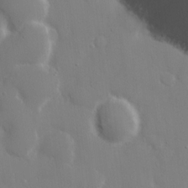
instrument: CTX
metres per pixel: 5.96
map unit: eHh
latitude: 14.6680
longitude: -71.3670
